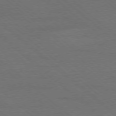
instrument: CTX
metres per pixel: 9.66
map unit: Ap
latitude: -78.5384
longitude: -85.8206
